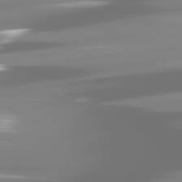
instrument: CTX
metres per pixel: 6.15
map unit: lApd
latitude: 81.5182
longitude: -138.0822
